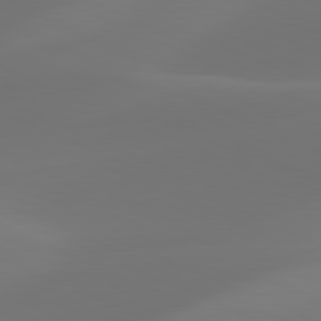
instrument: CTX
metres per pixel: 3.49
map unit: lApd
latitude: 81.8394
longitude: 128.4062
